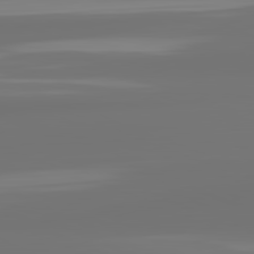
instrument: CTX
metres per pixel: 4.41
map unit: lApd
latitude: 82.1388
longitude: -167.8583
